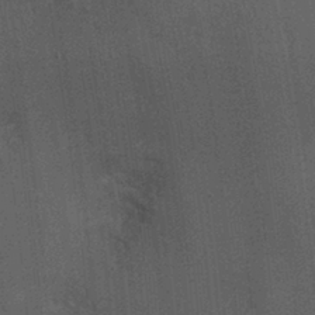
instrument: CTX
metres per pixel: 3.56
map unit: Ht
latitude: -1.2943
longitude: -15.7639
